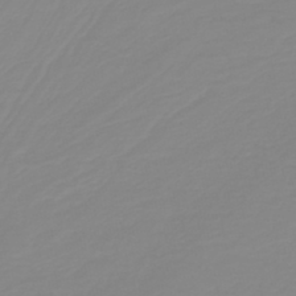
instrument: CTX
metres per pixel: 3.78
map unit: HNb
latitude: -44.5385
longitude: 51.4643
